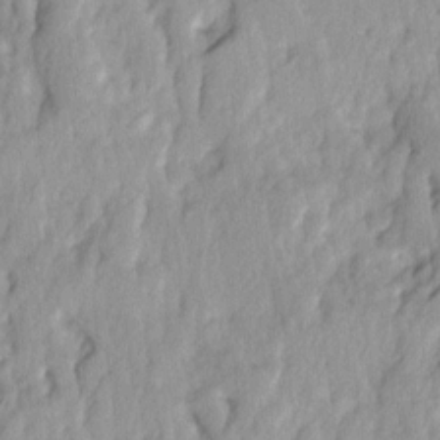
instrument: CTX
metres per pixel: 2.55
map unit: Ave
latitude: 14.5735
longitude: -134.9702
